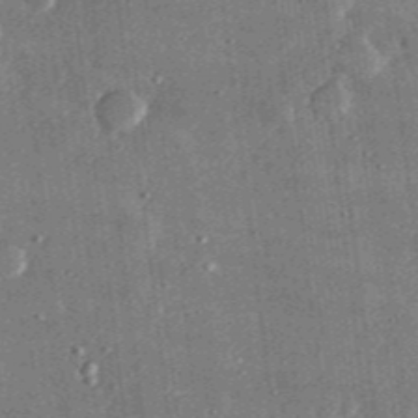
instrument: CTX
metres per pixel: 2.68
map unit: lHvf
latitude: 31.3671
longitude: -89.8773
